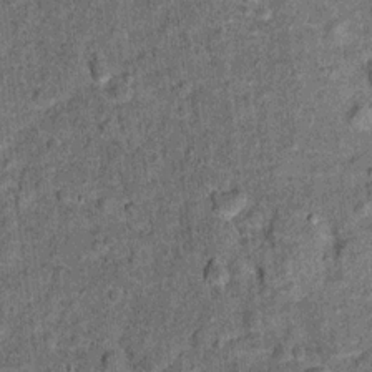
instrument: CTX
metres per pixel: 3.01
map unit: Ht
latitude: 11.1781
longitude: -38.8569
